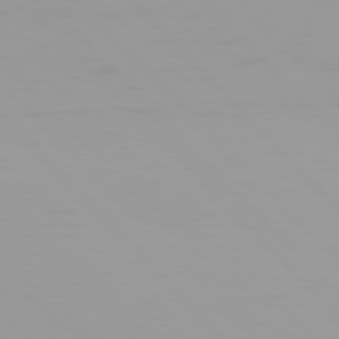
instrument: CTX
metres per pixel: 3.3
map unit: Hpe
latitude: 77.5371
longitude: -166.8380
